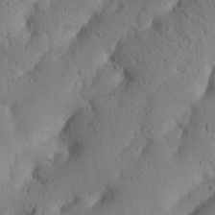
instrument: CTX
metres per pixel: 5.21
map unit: Nhu
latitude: 21.1403
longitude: -74.8191
